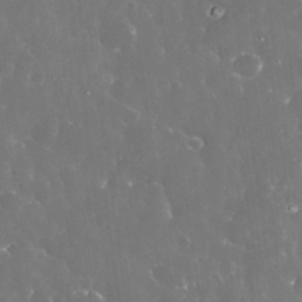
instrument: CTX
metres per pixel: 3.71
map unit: eHh
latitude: 33.6316
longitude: -63.1970
